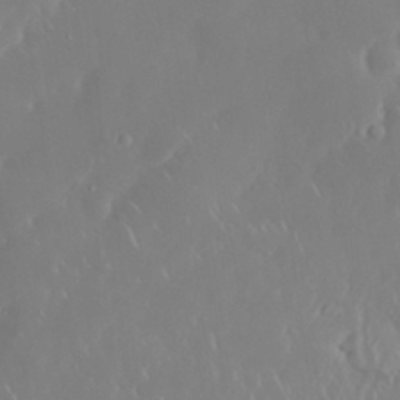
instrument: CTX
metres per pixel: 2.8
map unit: Nhu
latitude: 30.4601
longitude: -59.6694
